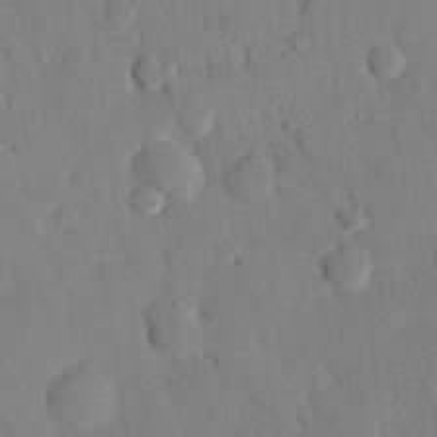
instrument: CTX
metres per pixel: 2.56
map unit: eHh
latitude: 26.4034
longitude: -79.5560
